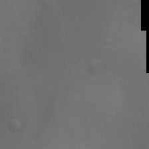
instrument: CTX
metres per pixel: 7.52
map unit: Ht
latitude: 1.6316
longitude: -22.9514
